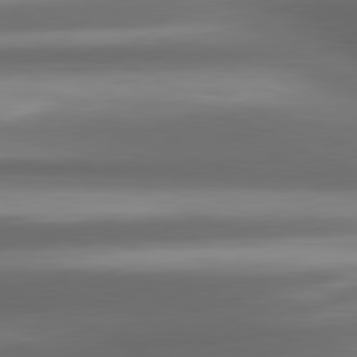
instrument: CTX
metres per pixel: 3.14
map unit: lApd
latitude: 80.5735
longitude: -142.2145
